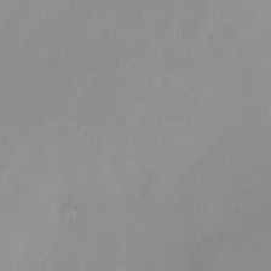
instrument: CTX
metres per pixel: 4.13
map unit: HNhu
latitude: 5.9717
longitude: 8.1039
